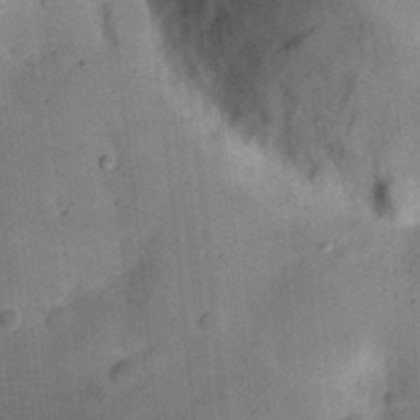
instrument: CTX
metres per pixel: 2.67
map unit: eHh
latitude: 24.0822
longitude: -70.9136
